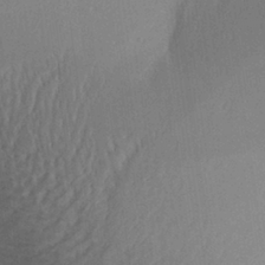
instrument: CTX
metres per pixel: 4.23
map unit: Aa
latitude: 27.9528
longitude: -137.0648
